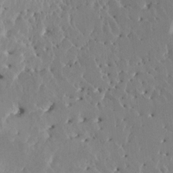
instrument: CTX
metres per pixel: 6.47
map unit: HNhu
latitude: 5.8016
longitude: -6.7057
